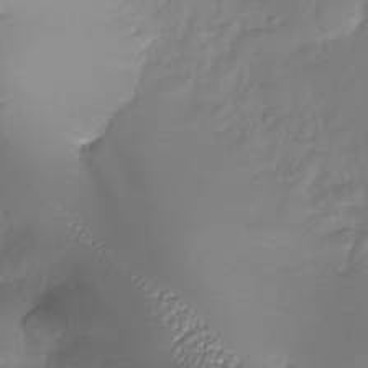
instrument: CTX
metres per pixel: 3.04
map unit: Nhu
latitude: -27.4076
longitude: -58.7435
